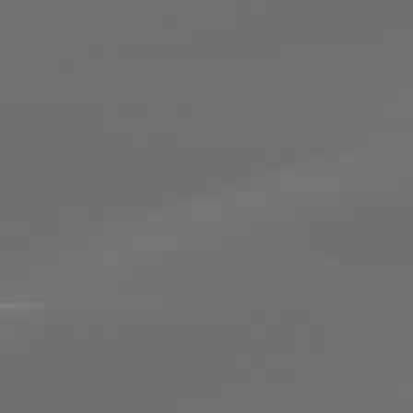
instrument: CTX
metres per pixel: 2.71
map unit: Hpe
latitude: 76.4979
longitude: -130.3090
